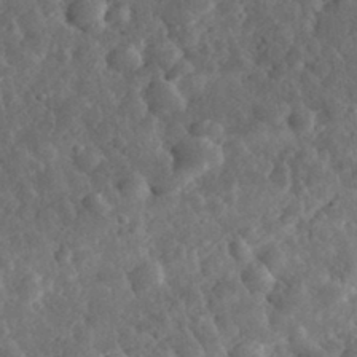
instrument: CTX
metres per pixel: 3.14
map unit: eHh
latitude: 33.3671
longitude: -78.6302
